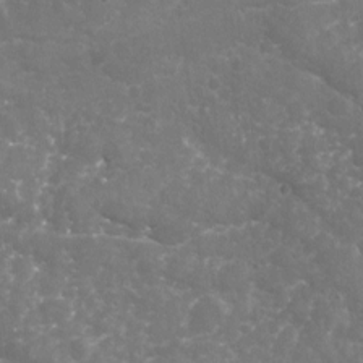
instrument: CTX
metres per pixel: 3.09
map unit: Nhu
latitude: -19.3699
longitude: -57.4804
